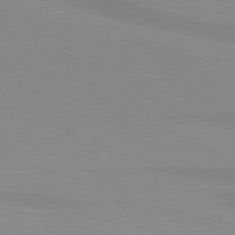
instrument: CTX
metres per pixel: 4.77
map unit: lApd
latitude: 76.1955
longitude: -84.7057
